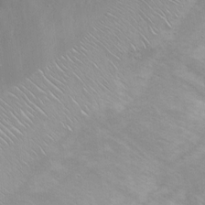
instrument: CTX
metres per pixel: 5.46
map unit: Ht
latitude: 5.6883
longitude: -29.4048
